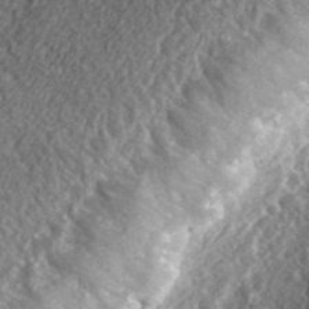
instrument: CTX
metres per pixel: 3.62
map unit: eHh
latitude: 37.3860
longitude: -79.3104
